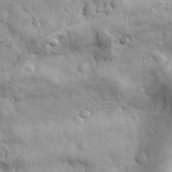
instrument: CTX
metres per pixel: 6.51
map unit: eHh
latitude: 33.4237
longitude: -69.8017
